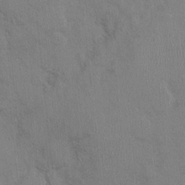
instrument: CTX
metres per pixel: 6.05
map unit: Nhu
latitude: -0.7086
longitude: -14.9514
